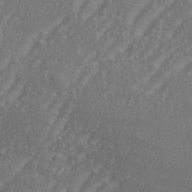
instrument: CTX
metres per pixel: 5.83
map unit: eHh
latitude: 35.4426
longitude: -133.4426
